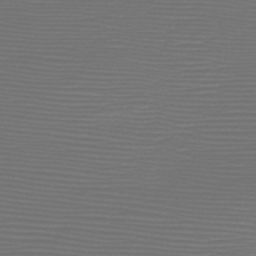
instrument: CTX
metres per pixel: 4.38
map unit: HNb
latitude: -47.8044
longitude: -42.1011
